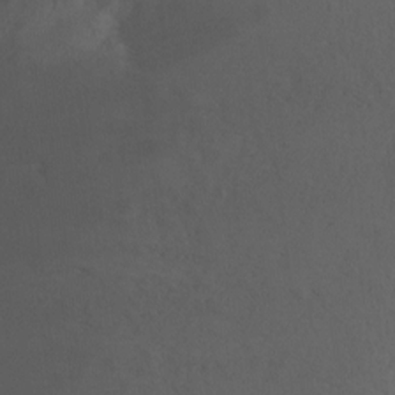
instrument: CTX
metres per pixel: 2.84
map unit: Ht
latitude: 0.6490
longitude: -35.8961
